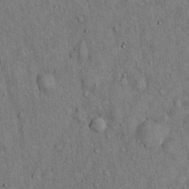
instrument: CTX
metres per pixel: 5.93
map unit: Hto
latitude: 13.2537
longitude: -58.7435
